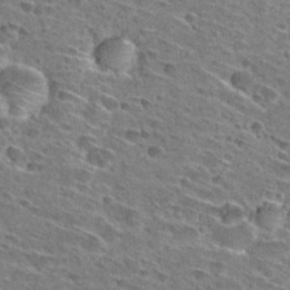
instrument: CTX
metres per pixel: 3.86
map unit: Hto
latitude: 29.3670
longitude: -45.2348
